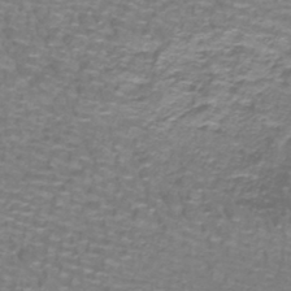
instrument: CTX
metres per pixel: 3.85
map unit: lHb
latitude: -41.7100
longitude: 55.4832
